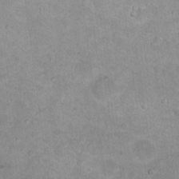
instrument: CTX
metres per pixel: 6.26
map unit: Nhu
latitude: 17.4615
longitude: -34.2900
